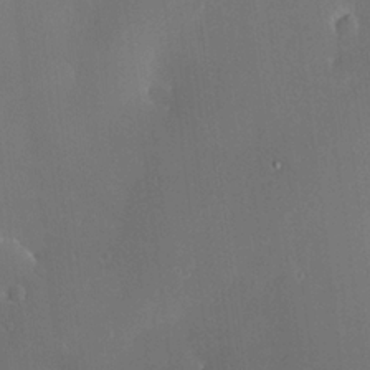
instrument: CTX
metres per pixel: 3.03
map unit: HNhu
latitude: 5.9906
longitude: 13.6344
